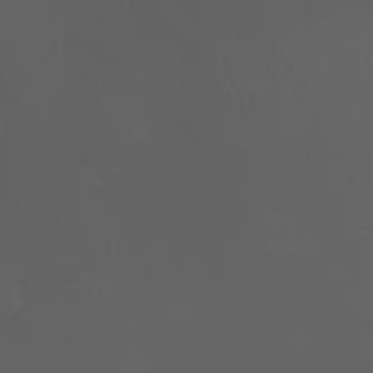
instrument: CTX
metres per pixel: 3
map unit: Nhu
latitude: -5.3887
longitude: -89.9339
